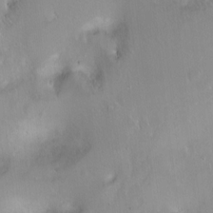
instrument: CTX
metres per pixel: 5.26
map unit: Ht
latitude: -14.2551
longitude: -41.4426
